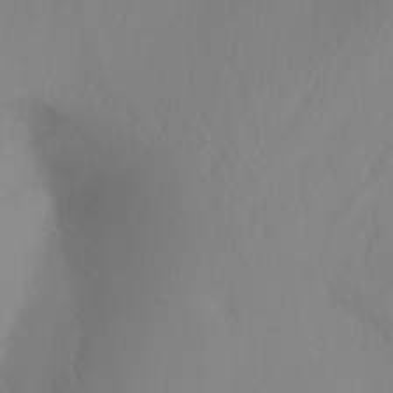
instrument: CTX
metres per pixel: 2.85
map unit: Ht
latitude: -8.9164
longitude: -37.0648
